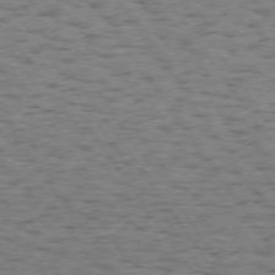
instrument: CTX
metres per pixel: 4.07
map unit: Hpe
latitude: 73.9717
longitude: -134.4979
